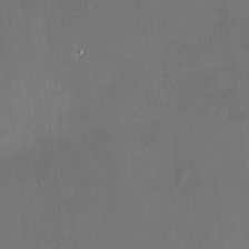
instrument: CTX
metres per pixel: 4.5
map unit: HNhu
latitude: 7.5371
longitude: 9.3510
